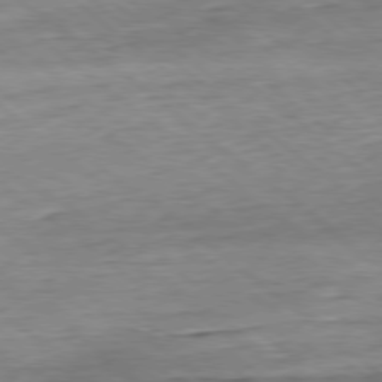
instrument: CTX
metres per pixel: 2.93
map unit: Hpe
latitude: -79.1998
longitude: 11.0298
